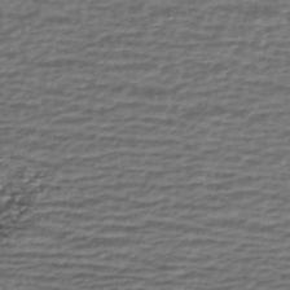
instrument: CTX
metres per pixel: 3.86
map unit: HNhu
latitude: -45.5966
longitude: 106.2362
